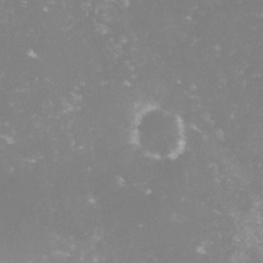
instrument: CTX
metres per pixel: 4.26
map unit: lHvf
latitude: -14.7464
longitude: -98.4790
